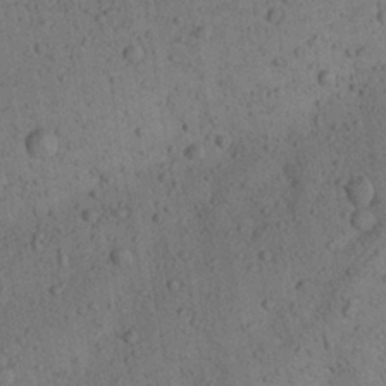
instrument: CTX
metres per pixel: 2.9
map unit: Aa
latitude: 23.2726
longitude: -143.1592
